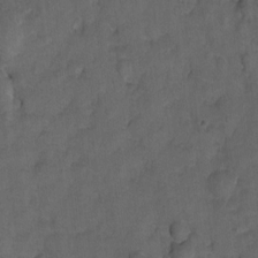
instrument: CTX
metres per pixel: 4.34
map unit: Hto
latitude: 4.5546
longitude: -31.6505
